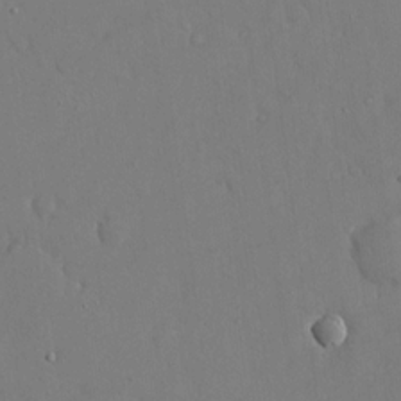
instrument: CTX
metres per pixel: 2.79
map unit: eHh
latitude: 15.4994
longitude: -70.8947
